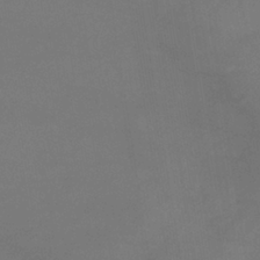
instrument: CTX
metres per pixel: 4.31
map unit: eHb
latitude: -39.0487
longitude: 75.7100
